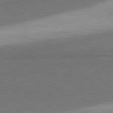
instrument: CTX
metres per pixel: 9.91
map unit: lApd
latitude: 81.5560
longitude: 163.5399
